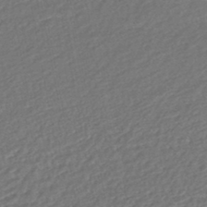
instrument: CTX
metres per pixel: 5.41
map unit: HNhu
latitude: -45.1620
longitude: 101.6910
